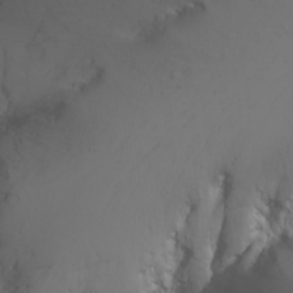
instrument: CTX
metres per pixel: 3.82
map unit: Nhu
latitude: -6.3117
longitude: -67.3292
